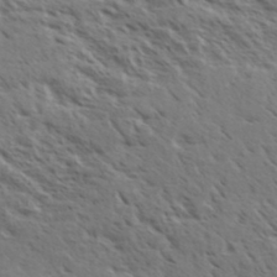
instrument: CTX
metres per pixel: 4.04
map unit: eHh
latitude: 35.8394
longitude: -138.9892
